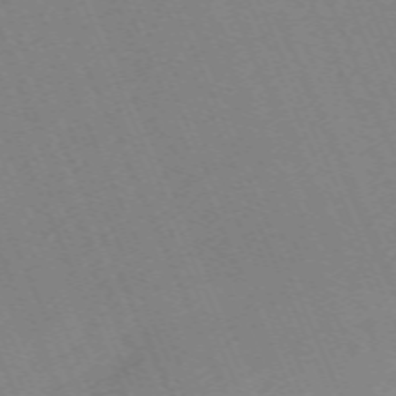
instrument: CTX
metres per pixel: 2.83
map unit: Nhu
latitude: -68.0661
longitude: 38.9542
